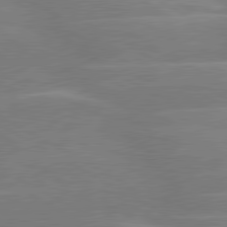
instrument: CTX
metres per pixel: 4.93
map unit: lApd
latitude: 80.3845
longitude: -123.8394
